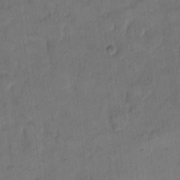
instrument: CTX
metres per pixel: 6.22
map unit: eHh
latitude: 13.7072
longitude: -65.9528
